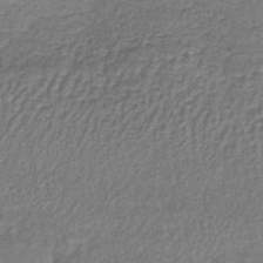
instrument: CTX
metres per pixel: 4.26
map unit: lHb
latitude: -38.8975
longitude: 61.7289
